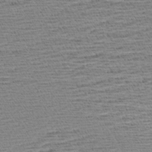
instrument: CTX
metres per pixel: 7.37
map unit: Aa
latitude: 7.5560
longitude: -137.3293
